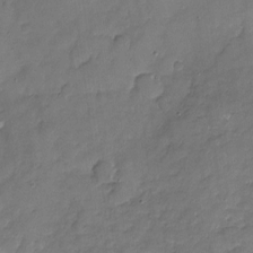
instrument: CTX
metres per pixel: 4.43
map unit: Nhu
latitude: -17.5777
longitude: -57.3103
